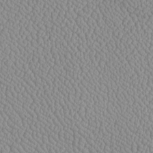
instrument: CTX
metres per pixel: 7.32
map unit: Htu
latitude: -6.4629
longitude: 156.2361
